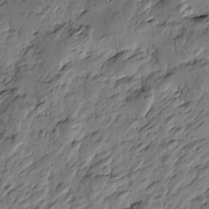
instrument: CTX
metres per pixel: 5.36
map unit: Htu
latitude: -2.4817
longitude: -178.8380
